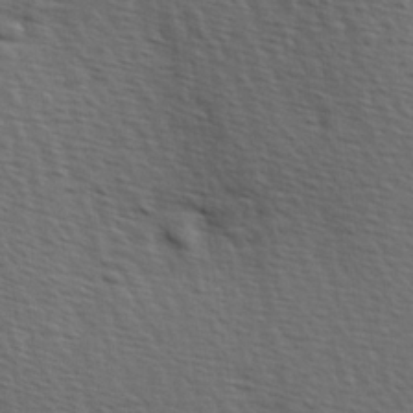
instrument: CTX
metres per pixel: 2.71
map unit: Hve
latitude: 2.5545
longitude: -123.2915
